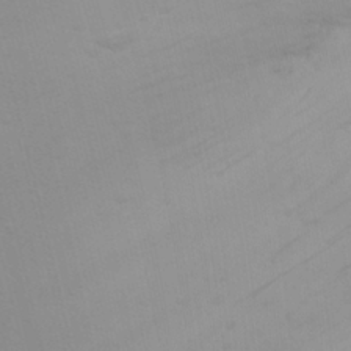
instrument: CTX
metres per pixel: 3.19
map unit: Nhu
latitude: 22.3278
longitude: -73.3860
